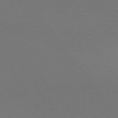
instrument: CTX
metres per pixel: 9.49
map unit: Ap
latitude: -74.5196
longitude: -72.3279
